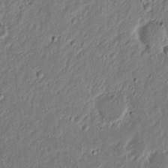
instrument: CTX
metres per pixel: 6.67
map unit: Nhu
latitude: 18.4223
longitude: -72.9325
